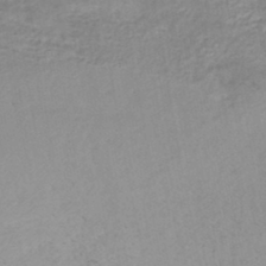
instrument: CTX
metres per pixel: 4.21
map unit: HNhu
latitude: -42.9163
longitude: 97.2754
